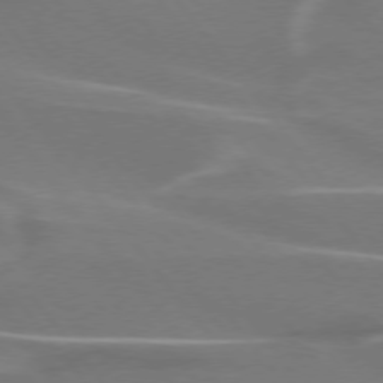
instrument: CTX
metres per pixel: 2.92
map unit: lApd
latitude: 75.1025
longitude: -63.1026
